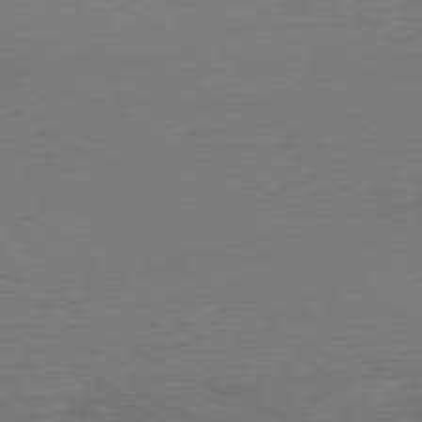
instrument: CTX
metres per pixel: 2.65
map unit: Ap
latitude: -79.1620
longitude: -56.3656
